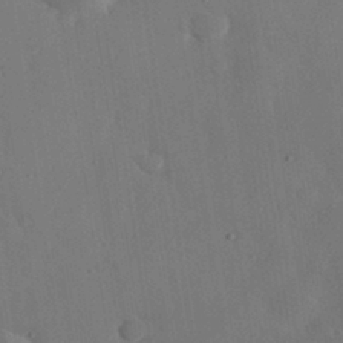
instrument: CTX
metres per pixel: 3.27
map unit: eHh
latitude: 30.8947
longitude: -78.4979
